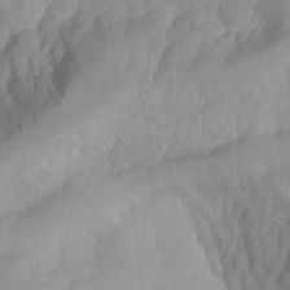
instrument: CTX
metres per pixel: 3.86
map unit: Aa
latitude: -13.2376
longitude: -59.3293
